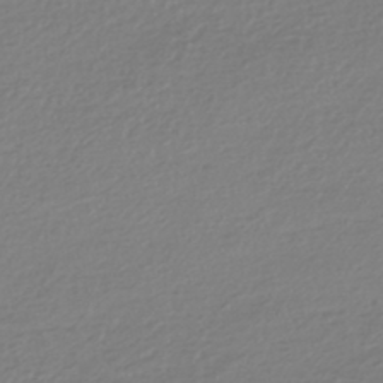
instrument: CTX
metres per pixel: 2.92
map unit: HNhu
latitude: -44.0472
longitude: 96.3873
